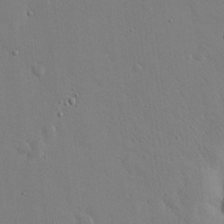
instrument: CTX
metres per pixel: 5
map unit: eHh
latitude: 20.4790
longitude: -71.0080
